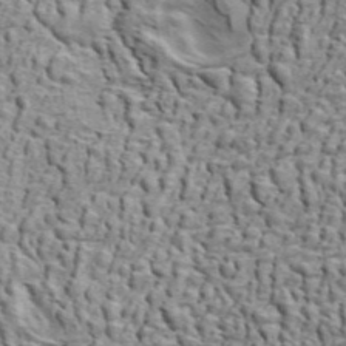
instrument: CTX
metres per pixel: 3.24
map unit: ANa
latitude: 46.5924
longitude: -84.5546
